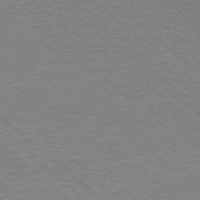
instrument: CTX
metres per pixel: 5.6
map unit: Ap
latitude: -77.8044
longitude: -83.8583
